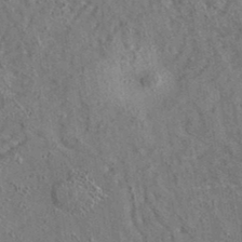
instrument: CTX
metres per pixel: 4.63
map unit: eAb
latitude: 35.8016
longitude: 114.1606
